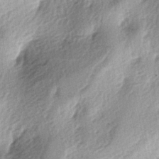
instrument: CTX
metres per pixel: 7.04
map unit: lAa
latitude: -4.3306
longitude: -125.2726
